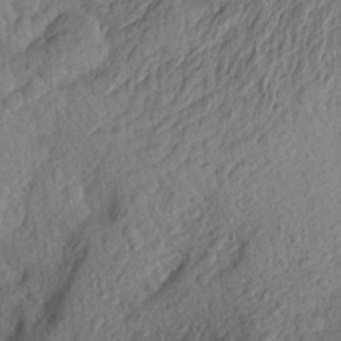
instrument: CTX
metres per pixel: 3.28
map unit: Aa
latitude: 25.7071
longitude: -146.1767
